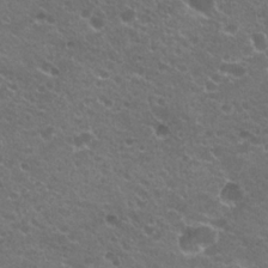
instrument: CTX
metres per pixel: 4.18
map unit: Hto
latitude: 20.8191
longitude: -34.6490
